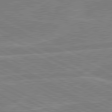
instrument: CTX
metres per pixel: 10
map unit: lApd
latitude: 80.6490
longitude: 120.8408
